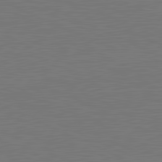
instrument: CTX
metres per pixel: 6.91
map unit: lApd
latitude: 81.6505
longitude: 149.7667
